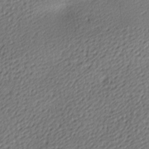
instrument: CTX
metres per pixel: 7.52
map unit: lAa
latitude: -9.5777
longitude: -126.8380
